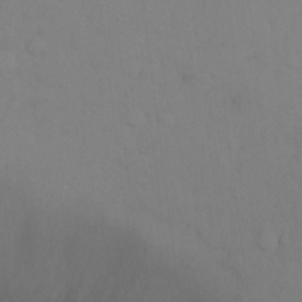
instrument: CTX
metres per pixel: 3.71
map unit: Hto
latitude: -1.8045
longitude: -33.7450
